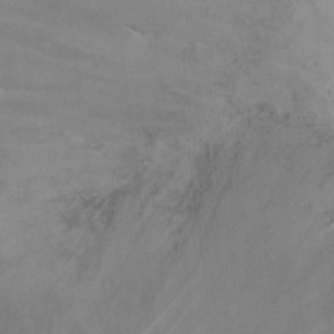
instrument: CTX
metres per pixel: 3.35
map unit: Ht
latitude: 12.2145
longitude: -41.1781
